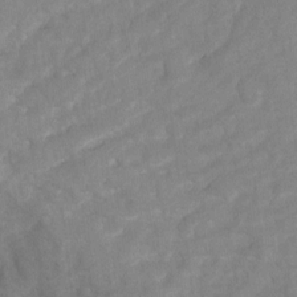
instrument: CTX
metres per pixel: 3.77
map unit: Ht
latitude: 5.5749
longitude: -30.2712
